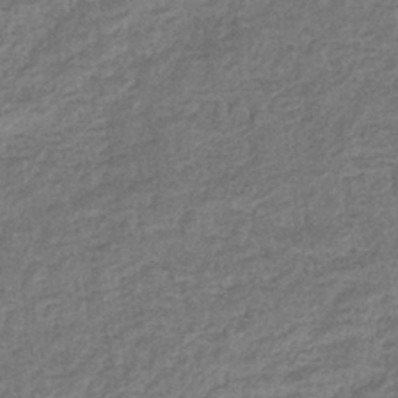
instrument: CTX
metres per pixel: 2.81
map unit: eHb
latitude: -36.2928
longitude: 80.4629
